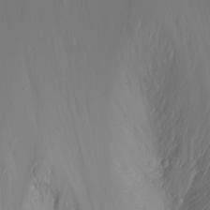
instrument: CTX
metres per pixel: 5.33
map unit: Nhu
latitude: -6.9730
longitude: -91.0836
